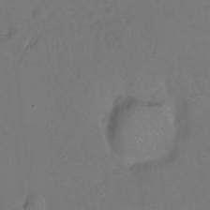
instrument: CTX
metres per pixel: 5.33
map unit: Hto
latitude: -12.5952
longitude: -40.7435
